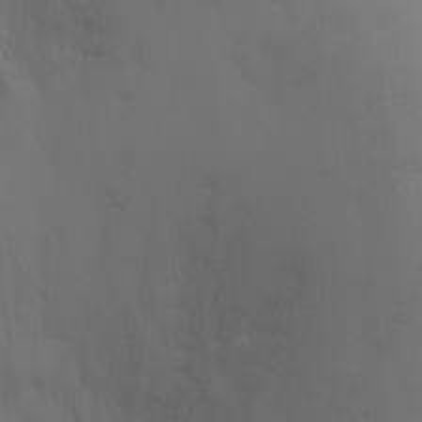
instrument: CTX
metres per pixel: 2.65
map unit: Ht
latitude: 0.4223
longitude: -21.3671
